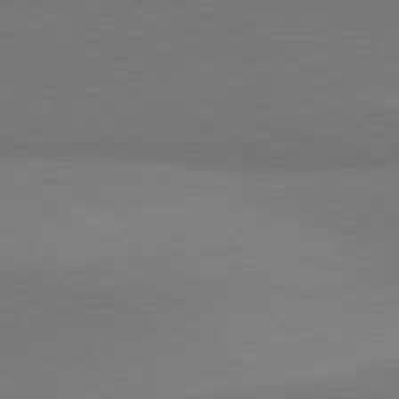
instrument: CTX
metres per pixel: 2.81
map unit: lApd
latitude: 81.6127
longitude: 151.2565
